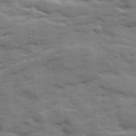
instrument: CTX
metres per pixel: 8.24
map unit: Ave
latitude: 19.1592
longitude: -129.6505
